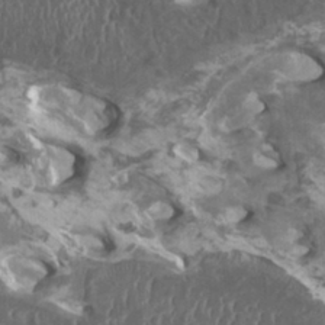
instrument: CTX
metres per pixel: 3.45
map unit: HNhu
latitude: 2.1011
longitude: 3.5588
